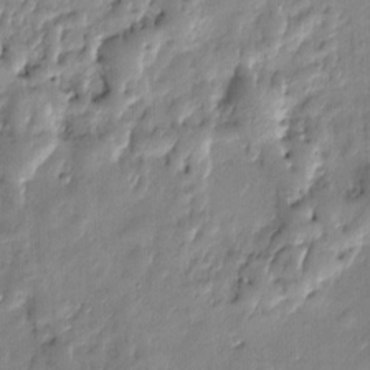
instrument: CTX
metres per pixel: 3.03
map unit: Htu
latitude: -6.8786
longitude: 175.1431
